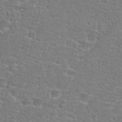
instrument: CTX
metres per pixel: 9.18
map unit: Hto
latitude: 25.8016
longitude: -48.6302
